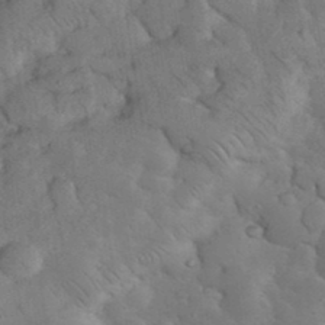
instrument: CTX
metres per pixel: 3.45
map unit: eHh
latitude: 35.8394
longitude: -68.0633
